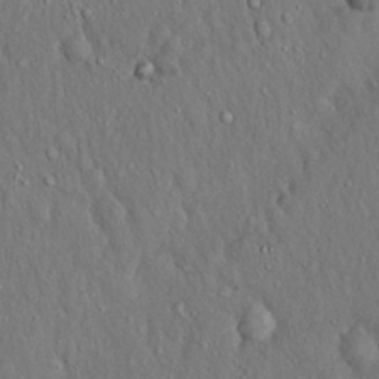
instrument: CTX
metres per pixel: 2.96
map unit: Hto
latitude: 15.8395
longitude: -60.1955
